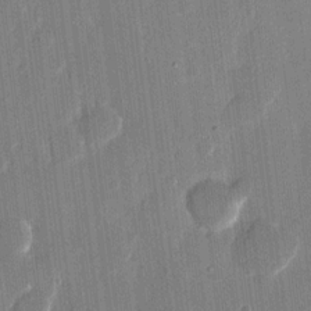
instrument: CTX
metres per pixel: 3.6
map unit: eHh
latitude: 14.3279
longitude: -70.6868
